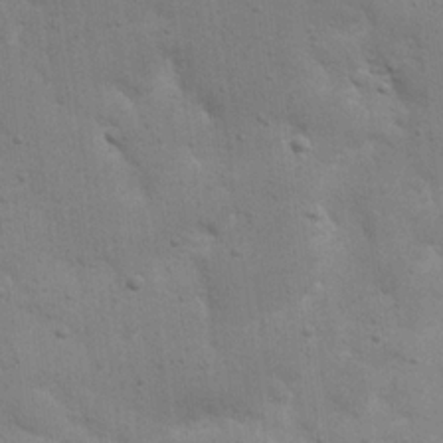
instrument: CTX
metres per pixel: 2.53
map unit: eHh
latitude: 20.7247
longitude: -62.5924
